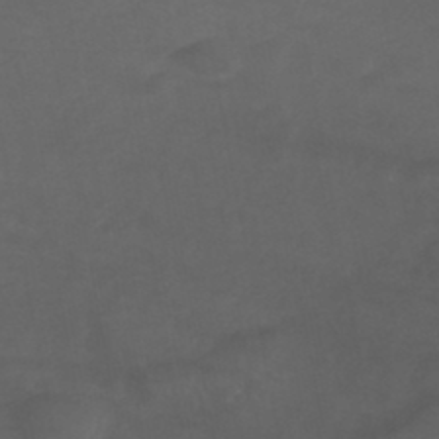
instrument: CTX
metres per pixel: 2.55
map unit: HNhu
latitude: -46.2172
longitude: 92.9731
